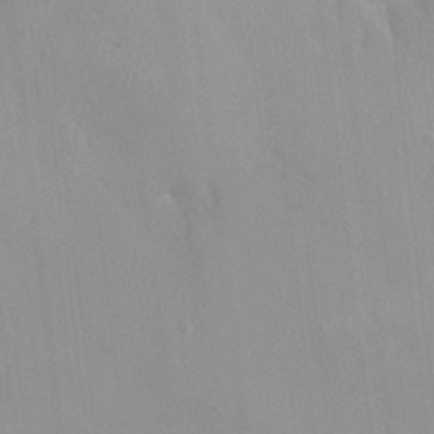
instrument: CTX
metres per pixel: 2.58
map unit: HNhu
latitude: 0.4034
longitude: -3.7260
